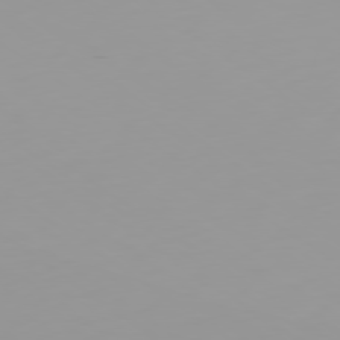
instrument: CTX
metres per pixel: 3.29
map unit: Ap
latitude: -79.5777
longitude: -69.8017
